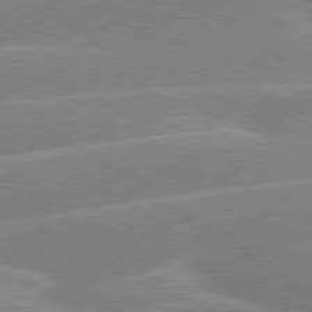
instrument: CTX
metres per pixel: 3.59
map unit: lApd
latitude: 79.4805
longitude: -130.9514
